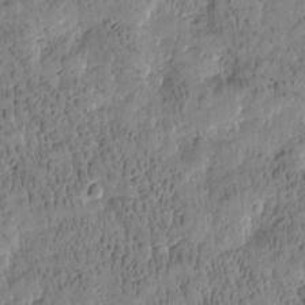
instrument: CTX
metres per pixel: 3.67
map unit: Htu
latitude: -4.0283
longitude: 175.7288
